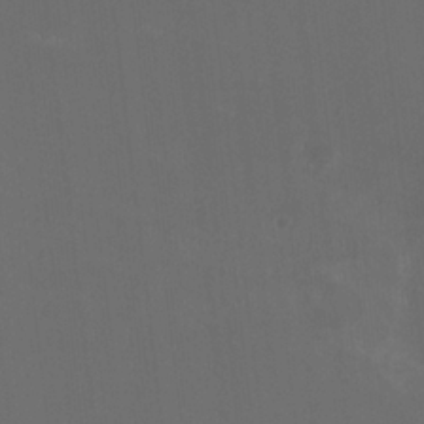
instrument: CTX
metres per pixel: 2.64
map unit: HNhu
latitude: 0.4601
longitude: -2.3467
